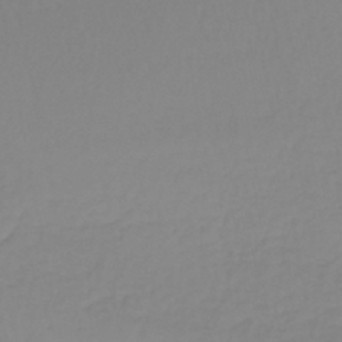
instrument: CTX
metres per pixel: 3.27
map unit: lHb
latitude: -37.1620
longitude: 61.6155
